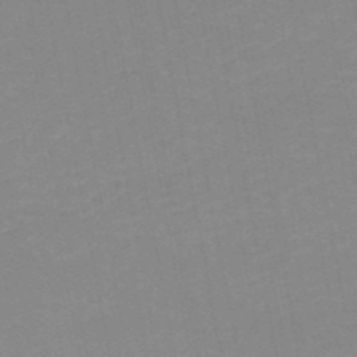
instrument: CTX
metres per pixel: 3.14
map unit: HNb
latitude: -50.6329
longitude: -51.2348
